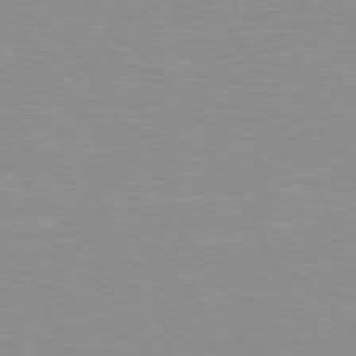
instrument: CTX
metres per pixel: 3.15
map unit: Hpe
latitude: 77.7827
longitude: -160.8380
